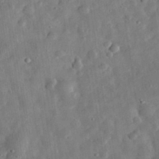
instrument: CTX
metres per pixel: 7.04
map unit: eHh
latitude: 31.6883
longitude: -76.9324
